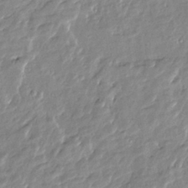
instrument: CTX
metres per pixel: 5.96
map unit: Htu
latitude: -6.2172
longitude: 174.5384
